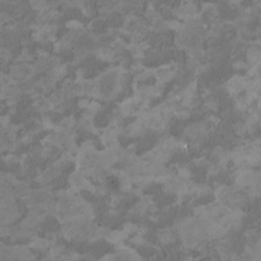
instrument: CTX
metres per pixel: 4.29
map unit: HNhu
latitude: 3.2159
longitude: -3.2726
